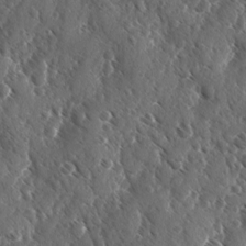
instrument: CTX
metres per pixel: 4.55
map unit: Ave
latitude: -10.5007
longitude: -118.9702
